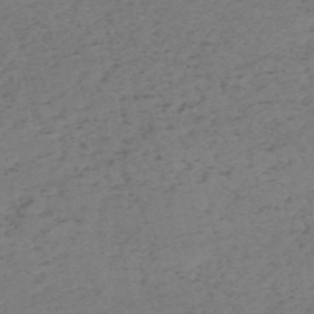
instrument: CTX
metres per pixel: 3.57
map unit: HNb
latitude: -55.0487
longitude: -43.8017
